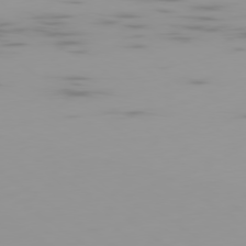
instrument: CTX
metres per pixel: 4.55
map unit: Ap
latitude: -79.5588
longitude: -69.8583
